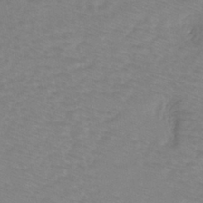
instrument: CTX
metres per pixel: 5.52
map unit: eHh
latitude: -39.7478
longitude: -28.9702
